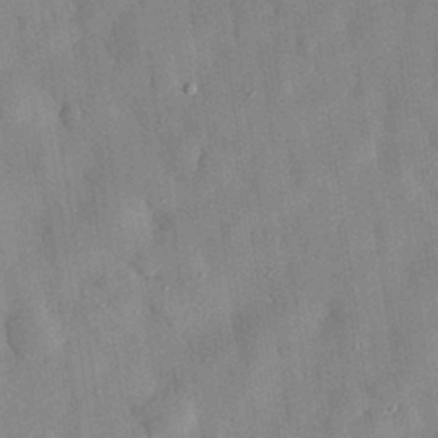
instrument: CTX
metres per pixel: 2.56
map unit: eHh
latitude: 30.6302
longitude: -75.9339
